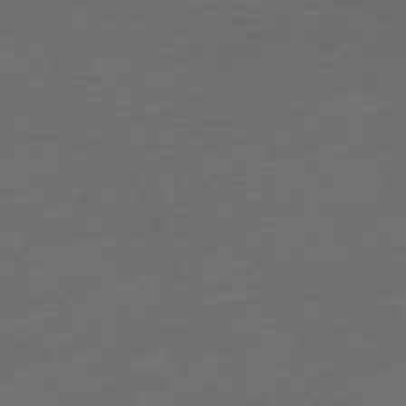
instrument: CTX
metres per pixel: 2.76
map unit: Hpe
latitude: -71.1998
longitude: 15.5022
